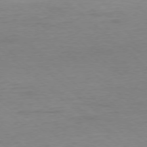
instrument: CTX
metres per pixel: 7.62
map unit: Ap
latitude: -77.8611
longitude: -93.0836
